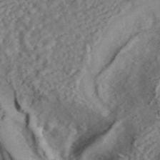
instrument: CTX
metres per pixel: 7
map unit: ANa
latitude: 43.7072
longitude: 29.4454
